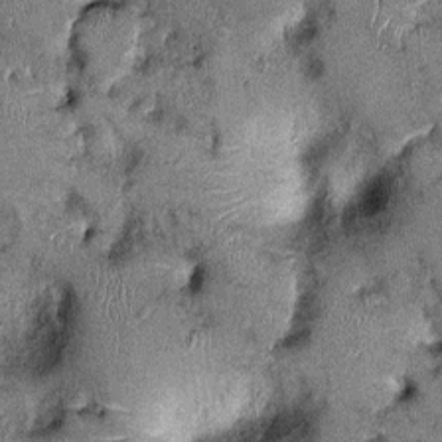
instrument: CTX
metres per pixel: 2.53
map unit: Ht
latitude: -0.0094
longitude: -12.5924
